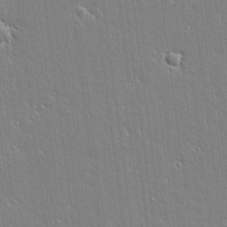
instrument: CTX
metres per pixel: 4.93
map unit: lAvf
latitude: 16.6491
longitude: -127.6883
